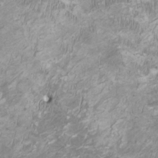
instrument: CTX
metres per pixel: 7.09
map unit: HNhu
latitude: 2.1200
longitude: -2.6868
